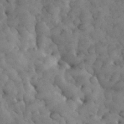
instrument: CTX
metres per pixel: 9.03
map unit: eHh
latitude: 33.2159
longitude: -68.5546
